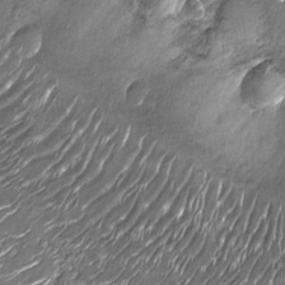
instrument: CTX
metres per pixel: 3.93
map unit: Nhu
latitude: -13.5399
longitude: -22.8758
